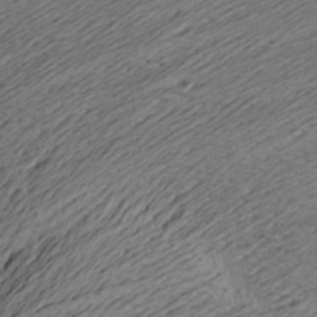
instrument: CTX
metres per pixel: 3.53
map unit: Aa
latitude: 16.9703
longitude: -144.1578
